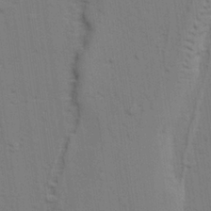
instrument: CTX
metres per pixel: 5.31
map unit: lAvf
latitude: 27.1592
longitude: -108.8758
